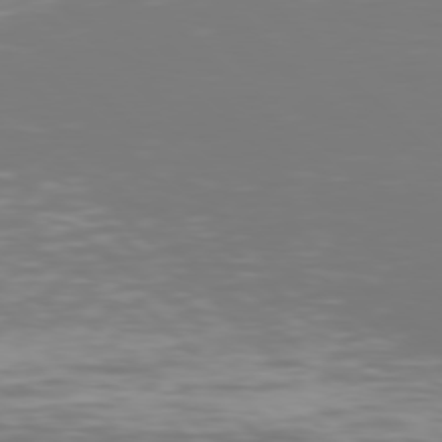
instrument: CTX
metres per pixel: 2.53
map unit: Hpe
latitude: 77.9528
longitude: -167.1403
